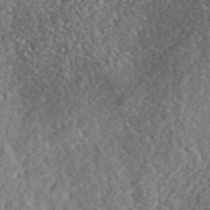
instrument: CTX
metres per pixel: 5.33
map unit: eHh
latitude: 36.5924
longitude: -79.2537
